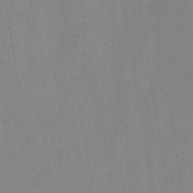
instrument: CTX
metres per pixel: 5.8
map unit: HNb
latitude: -45.4454
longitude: -38.2711
